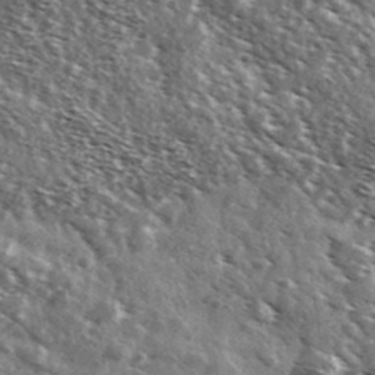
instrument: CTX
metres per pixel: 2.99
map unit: Ave
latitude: 37.6694
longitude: -107.8205
